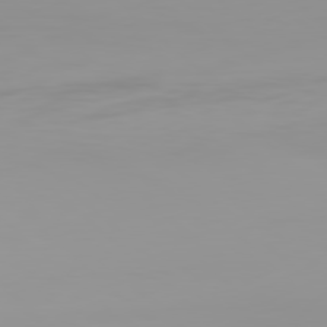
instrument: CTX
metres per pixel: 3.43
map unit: Hpe
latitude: 78.2334
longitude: -144.8380
